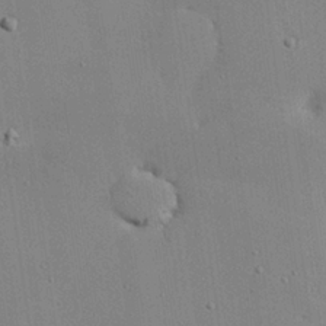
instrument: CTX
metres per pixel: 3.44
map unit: Hve
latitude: 26.6869
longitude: -91.9717
